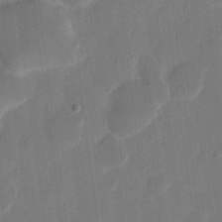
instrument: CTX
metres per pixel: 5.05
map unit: eHh
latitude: 9.4615
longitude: -68.2901
